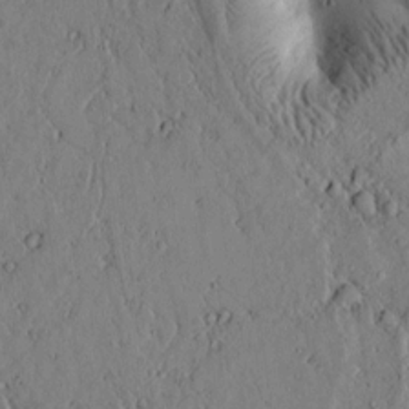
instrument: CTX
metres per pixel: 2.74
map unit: lAvf
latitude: 5.8016
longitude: 159.7855
